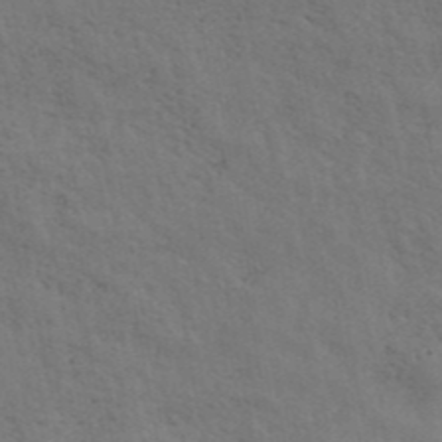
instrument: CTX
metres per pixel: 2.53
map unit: ANa
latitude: 43.0270
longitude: 29.1998
